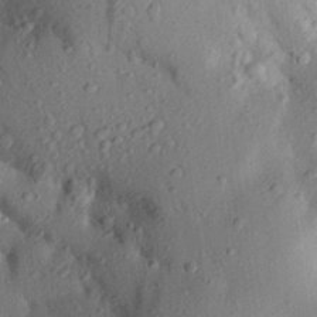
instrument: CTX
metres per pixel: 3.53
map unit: Aa
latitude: 25.0647
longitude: -150.3467
